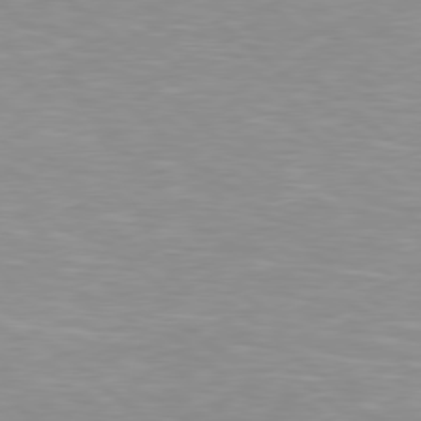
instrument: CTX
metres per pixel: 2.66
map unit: Hpe
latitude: 78.3090
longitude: -140.7057
